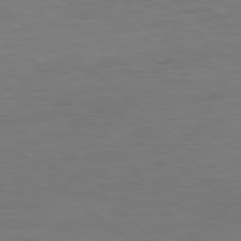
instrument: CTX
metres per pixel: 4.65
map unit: Hpe
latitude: 77.8583
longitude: -126.5924
